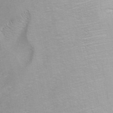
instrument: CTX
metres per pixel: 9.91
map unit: ANa
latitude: 41.9339
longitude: 15.3888
